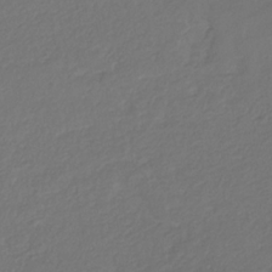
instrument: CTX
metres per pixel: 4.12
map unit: eHb
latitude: -30.2172
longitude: 65.4266
